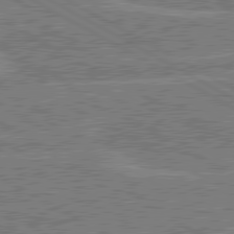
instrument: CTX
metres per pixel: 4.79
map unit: lApd
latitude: 80.4790
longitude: 118.8219
